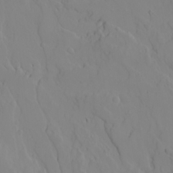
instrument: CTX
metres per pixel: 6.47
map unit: Ave
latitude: 16.1578
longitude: -129.2348
